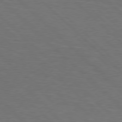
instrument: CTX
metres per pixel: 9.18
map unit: Hpe
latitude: 77.5560
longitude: -155.4615
